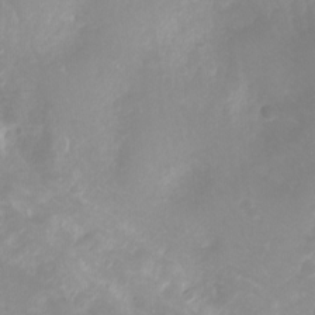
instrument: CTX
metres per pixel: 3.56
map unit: Nhu
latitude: -0.3685
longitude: -78.0255
